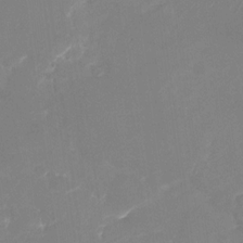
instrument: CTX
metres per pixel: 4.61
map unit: Nhu
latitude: -28.4251
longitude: -66.9135
